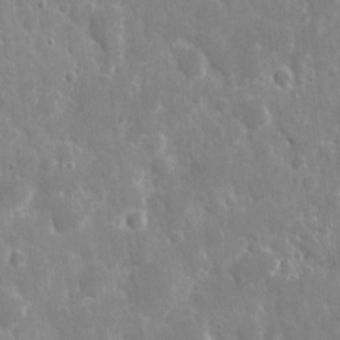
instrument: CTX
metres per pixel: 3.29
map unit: eHh
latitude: 8.5546
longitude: -69.9717
